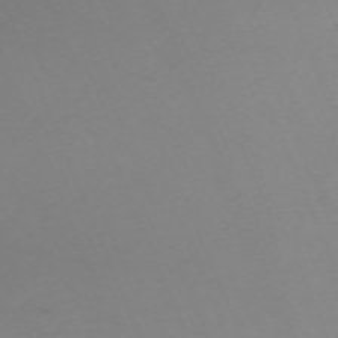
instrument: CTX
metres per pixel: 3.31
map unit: Nhu
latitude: -67.4832
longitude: 38.1984
